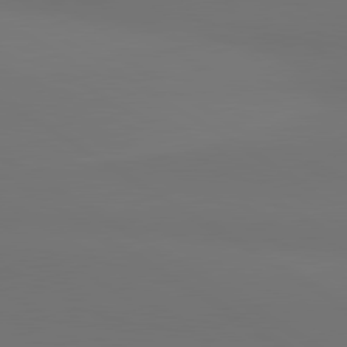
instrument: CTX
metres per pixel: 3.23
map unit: lApd
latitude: 81.1214
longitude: 152.4062
